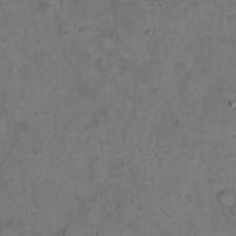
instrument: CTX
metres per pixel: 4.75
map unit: eHh
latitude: 15.2915
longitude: -63.3293
